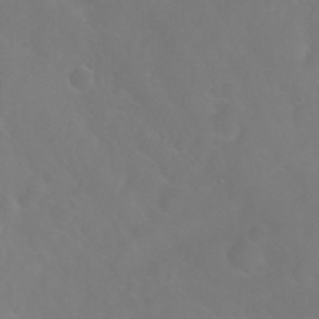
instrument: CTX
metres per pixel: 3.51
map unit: Nhu
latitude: 24.6679
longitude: -62.6491
